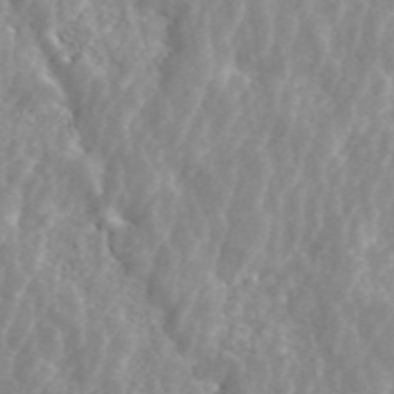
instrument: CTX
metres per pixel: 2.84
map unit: ANa
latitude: 44.9702
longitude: 23.7667
